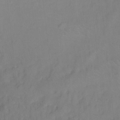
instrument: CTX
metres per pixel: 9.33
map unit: Ht
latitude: -10.6519
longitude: -39.4048
